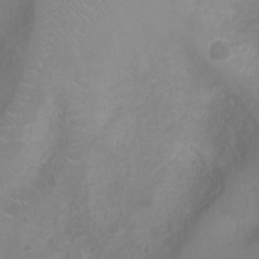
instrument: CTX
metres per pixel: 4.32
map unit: Ht
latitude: -4.5384
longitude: -16.4034
